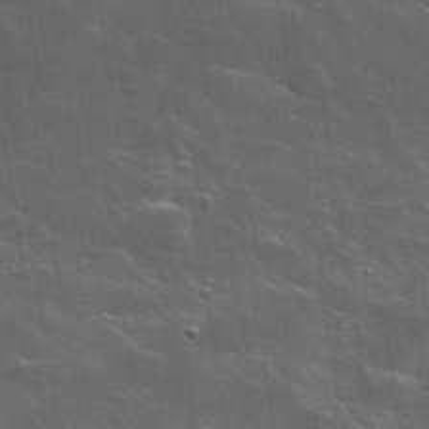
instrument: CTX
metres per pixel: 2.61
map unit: lHvf
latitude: 35.8394
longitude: -91.8961
